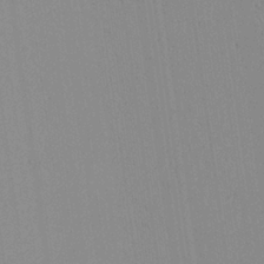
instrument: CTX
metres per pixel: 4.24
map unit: Aa
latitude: 25.4993
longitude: -137.4049
